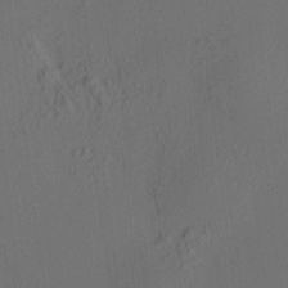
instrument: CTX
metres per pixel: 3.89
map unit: HNhu
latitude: 7.4615
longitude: 16.3496
